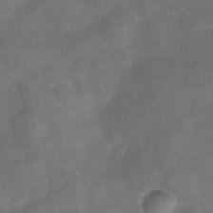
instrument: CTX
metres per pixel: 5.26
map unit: Nve
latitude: -26.8974
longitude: -148.2145
